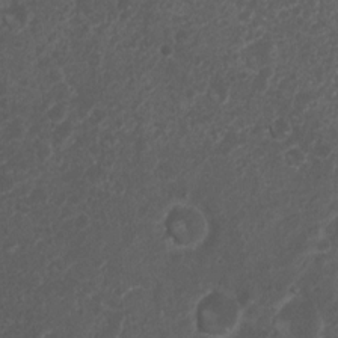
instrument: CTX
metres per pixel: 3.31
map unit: Nhu
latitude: 6.5357
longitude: -20.4979
